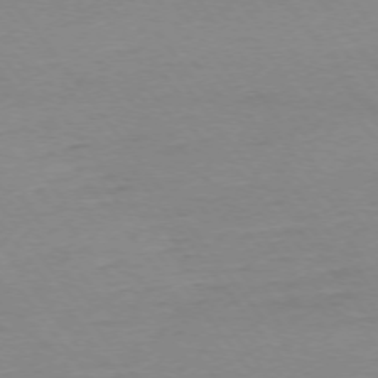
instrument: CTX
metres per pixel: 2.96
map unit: Ap
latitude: -75.2376
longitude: -80.5735
